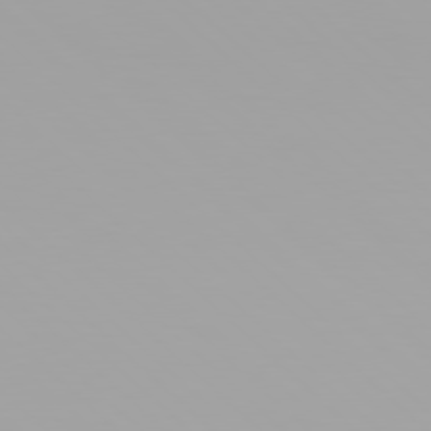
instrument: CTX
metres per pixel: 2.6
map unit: Hpe
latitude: 77.7638
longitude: -137.1781
